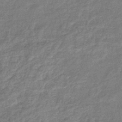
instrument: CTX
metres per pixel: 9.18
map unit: eHb
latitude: -38.1039
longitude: 80.2173
